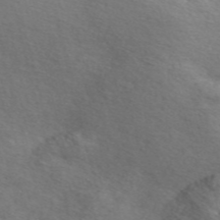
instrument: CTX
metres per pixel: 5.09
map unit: Nve
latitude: -56.8597
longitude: 60.1795
